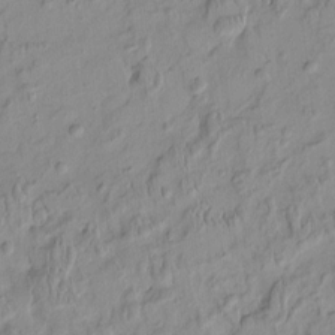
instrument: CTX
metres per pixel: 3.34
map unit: HNhu
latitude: -4.3117
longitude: 13.8800
